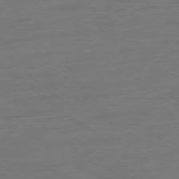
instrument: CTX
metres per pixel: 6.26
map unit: Ap
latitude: -78.4818
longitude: -76.3278
